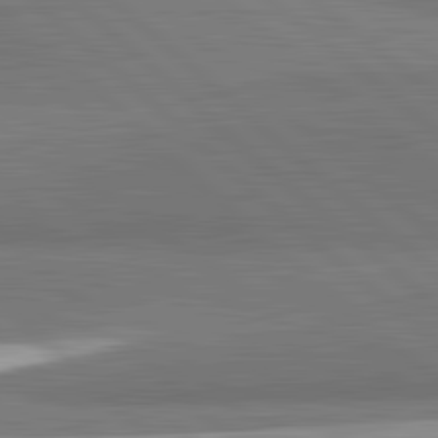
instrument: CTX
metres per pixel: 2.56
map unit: lApd
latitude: 82.4034
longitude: 162.1039
